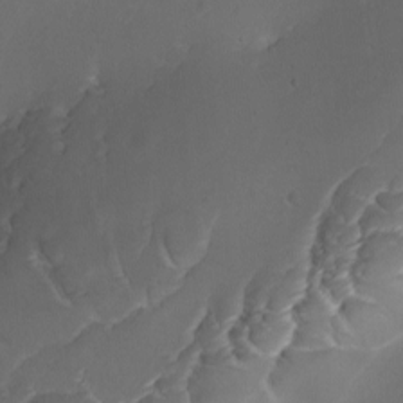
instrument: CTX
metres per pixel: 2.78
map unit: Ave
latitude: -9.8044
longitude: -122.1956
